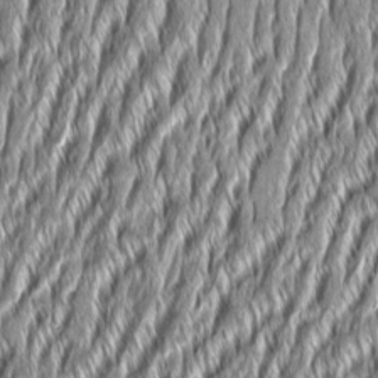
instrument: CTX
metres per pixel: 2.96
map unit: Aa
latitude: 8.1389
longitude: -131.7072
